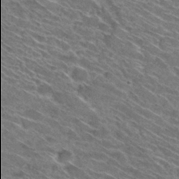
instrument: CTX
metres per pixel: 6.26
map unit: Hto
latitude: 30.8191
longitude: -45.9906
